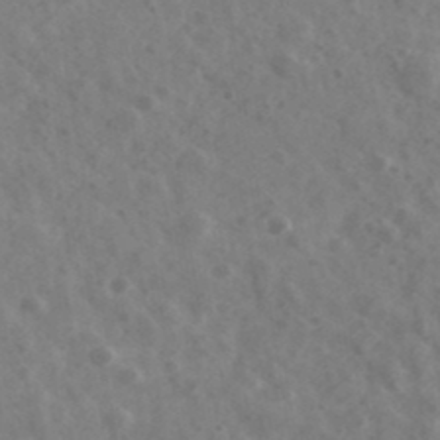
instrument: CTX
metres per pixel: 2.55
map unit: Ave
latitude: 39.1781
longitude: -106.7435
